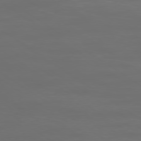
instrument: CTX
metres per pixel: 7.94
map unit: Ap
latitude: -79.0675
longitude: -93.1025
